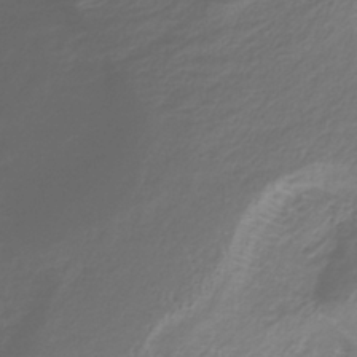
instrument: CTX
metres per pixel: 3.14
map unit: lHb
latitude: -36.9730
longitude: 72.8975
